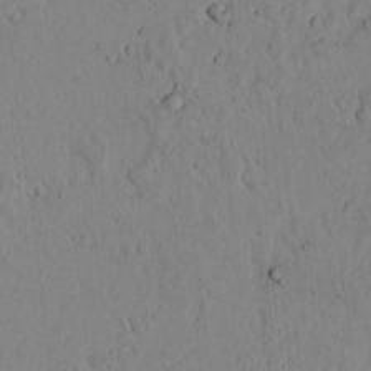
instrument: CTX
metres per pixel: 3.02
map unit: lAvf
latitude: 6.9325
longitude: 169.1998
